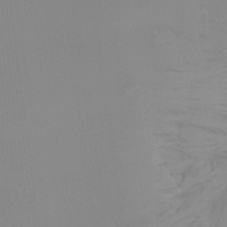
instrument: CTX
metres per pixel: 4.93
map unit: Ht
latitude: -9.4832
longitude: -33.0081
